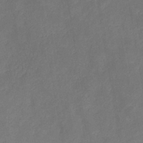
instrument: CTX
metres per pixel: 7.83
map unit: HNb
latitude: -43.8422
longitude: -39.0269
